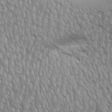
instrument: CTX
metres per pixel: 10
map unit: Aa
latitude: 9.0648
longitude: -130.1011
